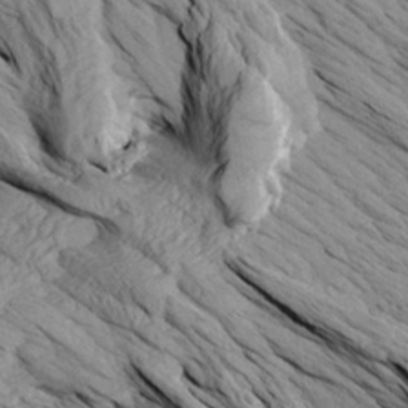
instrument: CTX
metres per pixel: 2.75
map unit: Aa
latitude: 27.1781
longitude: -133.4426
